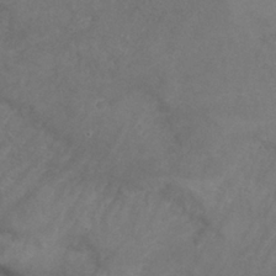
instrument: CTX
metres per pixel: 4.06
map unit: Nhu
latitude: 25.4426
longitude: -53.7450
